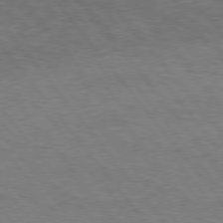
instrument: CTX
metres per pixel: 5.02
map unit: Hpe
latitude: 75.3293
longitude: -151.3292
